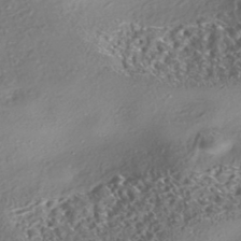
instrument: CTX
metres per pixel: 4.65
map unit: eHh
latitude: -42.5384
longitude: 121.9556
